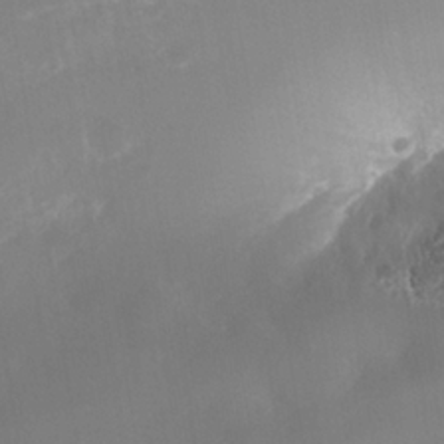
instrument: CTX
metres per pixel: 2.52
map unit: Nhe
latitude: -37.6532
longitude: -113.5560
